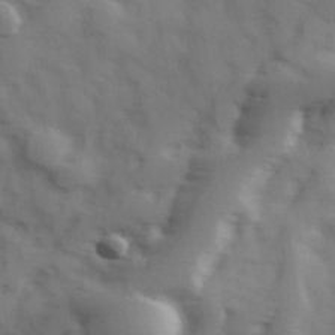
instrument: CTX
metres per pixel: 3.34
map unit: Hve
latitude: 32.6490
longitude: 150.7085
